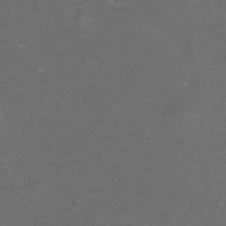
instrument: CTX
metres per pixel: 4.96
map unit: eHh
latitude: -11.8989
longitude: -60.5357
